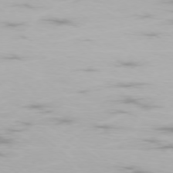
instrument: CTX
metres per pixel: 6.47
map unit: Ap
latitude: -76.8975
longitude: -81.0269
